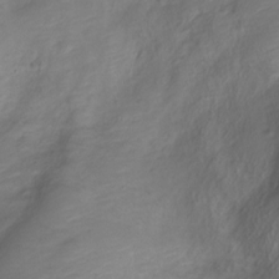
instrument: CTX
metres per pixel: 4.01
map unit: Nve
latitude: -19.0109
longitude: 107.8234
